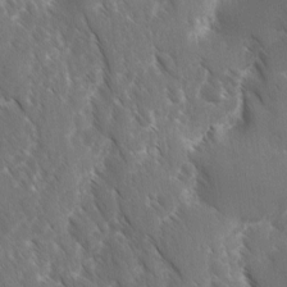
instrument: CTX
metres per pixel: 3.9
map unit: Ave
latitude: -10.6519
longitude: -119.1781
